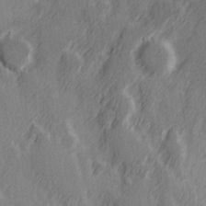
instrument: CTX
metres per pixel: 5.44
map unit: Hve
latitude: 26.0633
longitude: 146.1983
